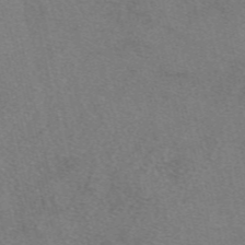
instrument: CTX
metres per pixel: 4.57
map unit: eAb
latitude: 48.3656
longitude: 112.3873
